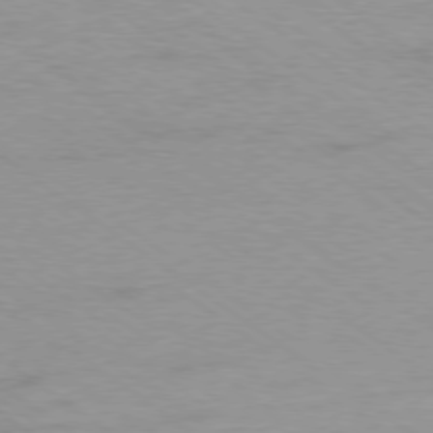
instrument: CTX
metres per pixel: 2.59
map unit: Ap
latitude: -78.9730
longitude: -96.5546
